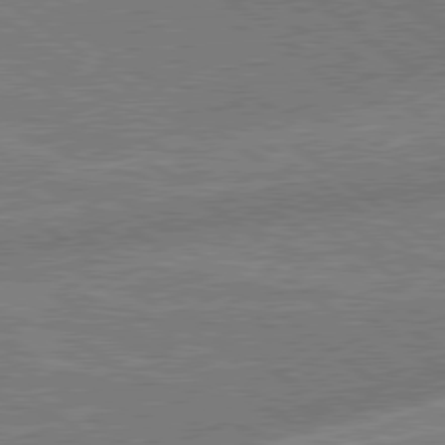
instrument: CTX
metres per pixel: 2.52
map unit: lApd
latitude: 79.1403
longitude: 173.9745
